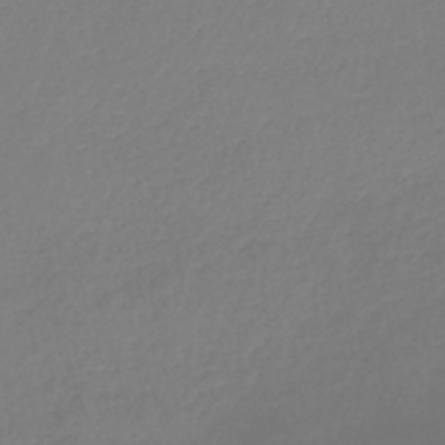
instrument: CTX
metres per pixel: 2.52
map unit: lHb
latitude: -46.4062
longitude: 61.7478
